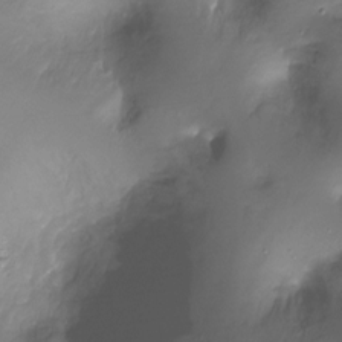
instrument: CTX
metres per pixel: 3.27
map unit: Ht
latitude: -17.7478
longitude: -45.0080
